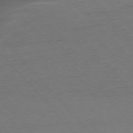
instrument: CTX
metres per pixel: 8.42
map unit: Ap
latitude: -76.3306
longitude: -81.0269
